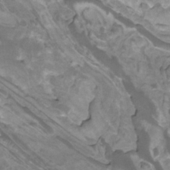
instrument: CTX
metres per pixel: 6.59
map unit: Htu
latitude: -13.2376
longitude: -70.2333
